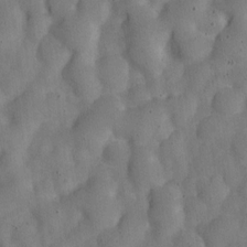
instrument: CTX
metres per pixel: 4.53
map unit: Nve
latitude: -25.4832
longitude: 107.4644
